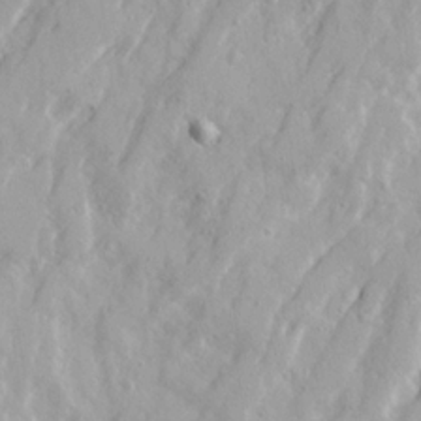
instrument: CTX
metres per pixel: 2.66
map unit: Ave
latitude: 21.4805
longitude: -130.8758
